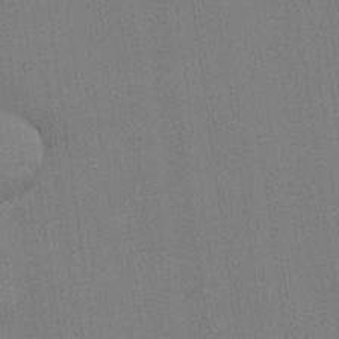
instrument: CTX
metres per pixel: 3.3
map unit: lHvf
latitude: 21.6127
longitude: 142.4817
